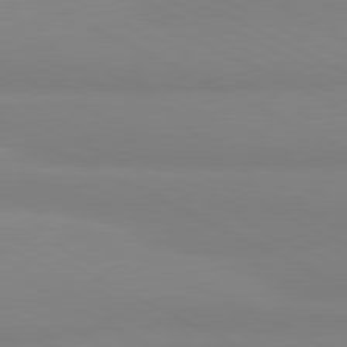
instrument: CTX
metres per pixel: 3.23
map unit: lApd
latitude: 81.0836
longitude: 179.1998
